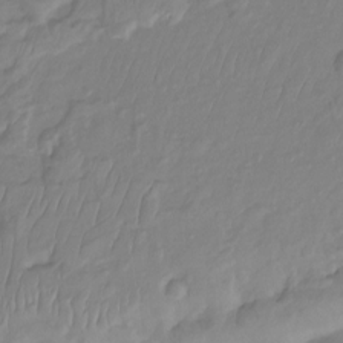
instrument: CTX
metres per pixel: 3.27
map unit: Nhu
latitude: -12.7841
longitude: -63.8395
